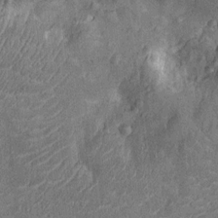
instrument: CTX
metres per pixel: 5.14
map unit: Nhu
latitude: -14.1984
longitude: -23.6694
